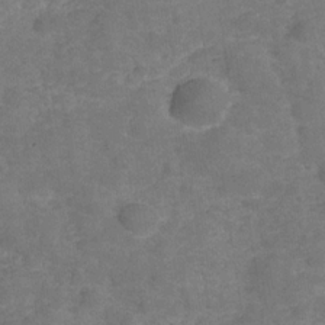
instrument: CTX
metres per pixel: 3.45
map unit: Hve
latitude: -29.6344
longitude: 93.6911
